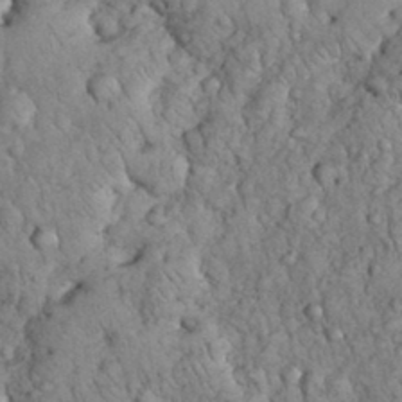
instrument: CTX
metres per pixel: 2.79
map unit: eHh
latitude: 33.2348
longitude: -65.4993
